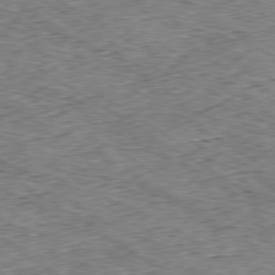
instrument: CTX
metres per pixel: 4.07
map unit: Hpe
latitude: -80.1417
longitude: 22.3495
